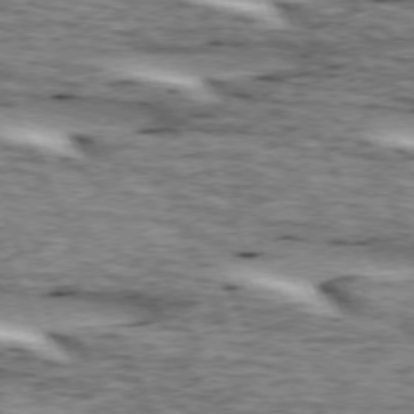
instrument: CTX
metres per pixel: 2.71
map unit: lApd
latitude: 73.0081
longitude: -54.4979
